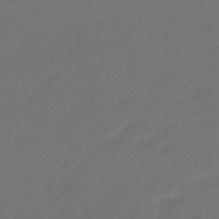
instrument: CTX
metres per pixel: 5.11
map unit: eHb
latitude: -47.8611
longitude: 87.1053
